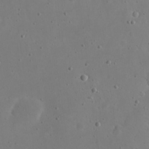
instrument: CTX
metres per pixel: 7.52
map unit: eHh
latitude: 21.4616
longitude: -68.7813
